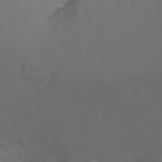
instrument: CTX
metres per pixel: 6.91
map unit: Hto
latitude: -7.8422
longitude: -45.8583
